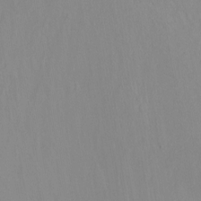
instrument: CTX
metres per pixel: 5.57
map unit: Nhu
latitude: -8.6329
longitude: -47.6127
